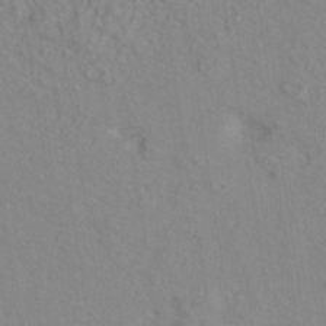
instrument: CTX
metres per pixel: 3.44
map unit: ANa
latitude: -39.1620
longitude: 95.8044
